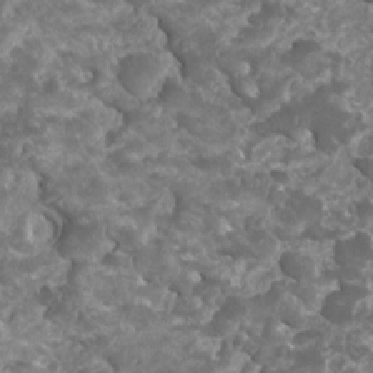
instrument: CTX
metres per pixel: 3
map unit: HNhu
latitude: 2.0444
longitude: -0.3845
